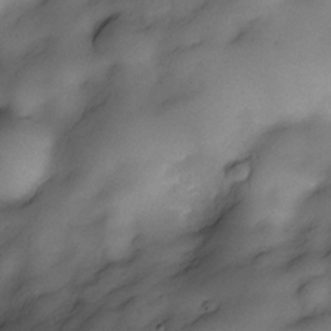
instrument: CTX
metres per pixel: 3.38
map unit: Nve
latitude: -27.6343
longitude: -148.8002
